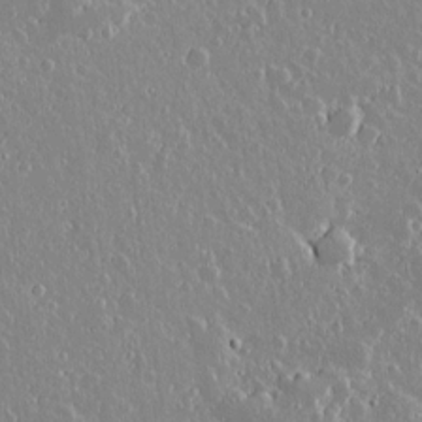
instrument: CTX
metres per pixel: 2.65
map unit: lAvf
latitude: 15.1404
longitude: -128.7435
